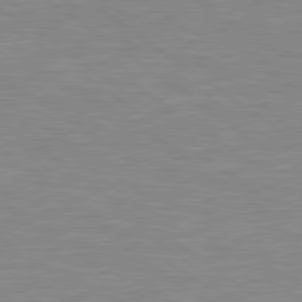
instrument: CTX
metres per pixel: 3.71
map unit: Hpe
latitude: 79.2726
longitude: -121.9339
